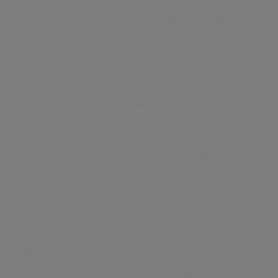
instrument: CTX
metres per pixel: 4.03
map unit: Hpe
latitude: 77.0458
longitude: -161.8394
